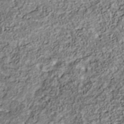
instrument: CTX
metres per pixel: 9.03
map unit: Nhu
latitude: -41.3509
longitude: -84.0444
